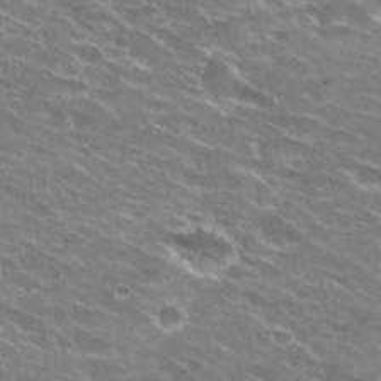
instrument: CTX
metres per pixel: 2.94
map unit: Hto
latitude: 29.6883
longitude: -42.8758
